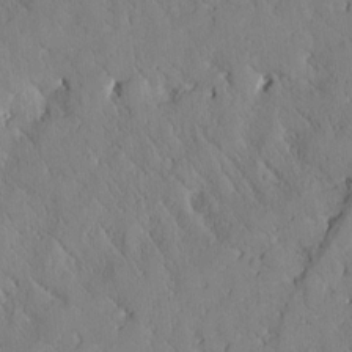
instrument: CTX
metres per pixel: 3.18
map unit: Htu
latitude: 0.2144
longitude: 176.2739
